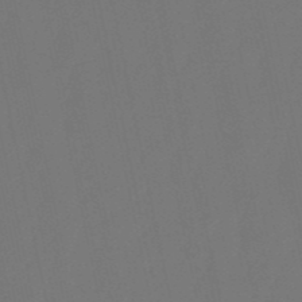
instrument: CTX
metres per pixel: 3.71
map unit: lHb
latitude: -50.9920
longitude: 80.3873
